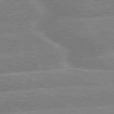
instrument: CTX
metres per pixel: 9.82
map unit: lApd
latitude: 79.5560
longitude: -131.9340
